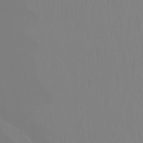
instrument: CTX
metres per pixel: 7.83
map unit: Ht
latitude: -14.3873
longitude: -44.4412
